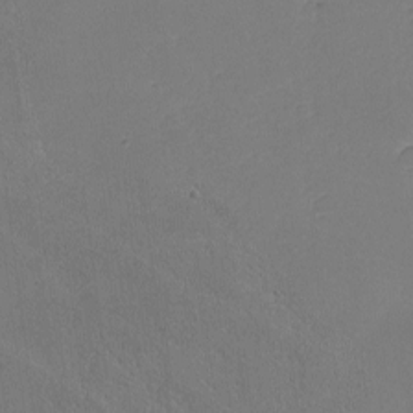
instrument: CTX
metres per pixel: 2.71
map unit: lHvf
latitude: -9.1431
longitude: -100.5168
